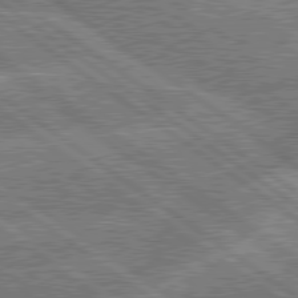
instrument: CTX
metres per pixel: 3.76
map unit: lApd
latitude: 79.8206
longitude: -156.4978
